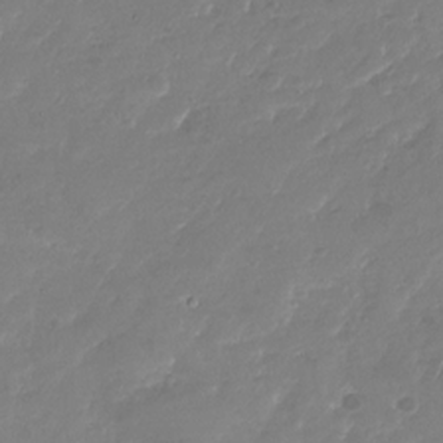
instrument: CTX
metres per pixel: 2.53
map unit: Nhu
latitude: -27.8422
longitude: -61.2537
